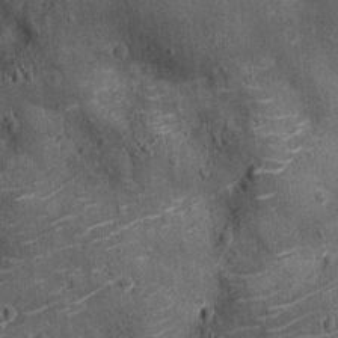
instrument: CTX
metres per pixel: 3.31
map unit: Ht
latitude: -12.5007
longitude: -21.4237
